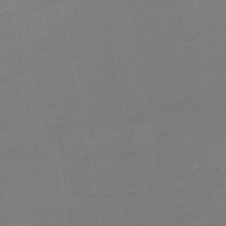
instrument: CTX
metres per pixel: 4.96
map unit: eHb
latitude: -48.6897
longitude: 87.4266
